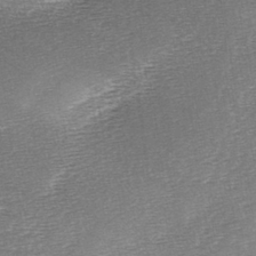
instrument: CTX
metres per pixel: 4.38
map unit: lAa
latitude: -2.5951
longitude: -128.5546
